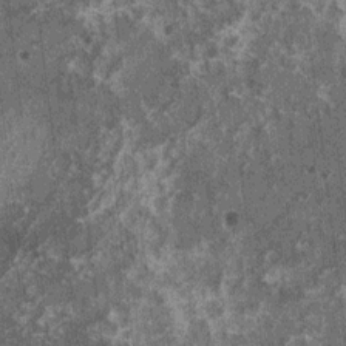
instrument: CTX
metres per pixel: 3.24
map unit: HNhu
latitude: 0.7435
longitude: 5.1053
